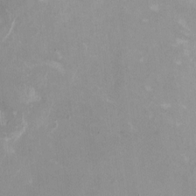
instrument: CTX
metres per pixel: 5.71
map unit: HNhu
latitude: -0.2929
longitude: -4.3467
